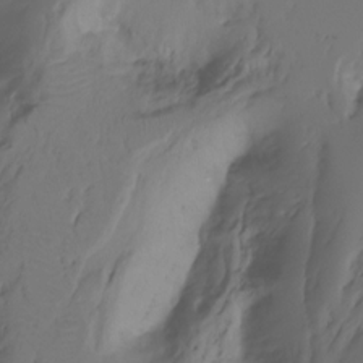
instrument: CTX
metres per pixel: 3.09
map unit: Ht
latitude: -7.5588
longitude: -29.9906
